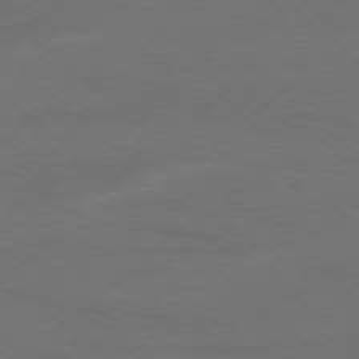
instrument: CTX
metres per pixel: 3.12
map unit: Ap
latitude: -78.5951
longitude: -86.2522
